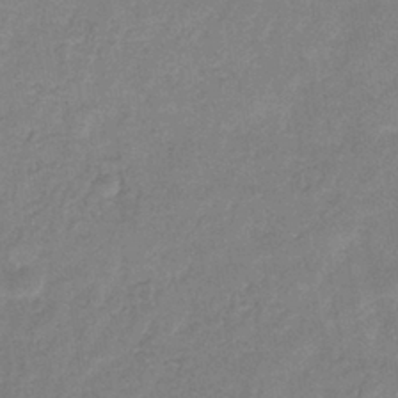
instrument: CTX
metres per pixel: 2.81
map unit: eHb
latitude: -32.6519
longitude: 74.7464
